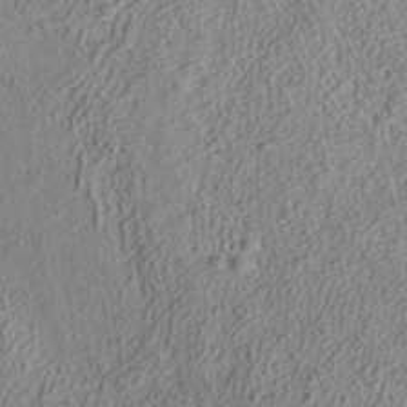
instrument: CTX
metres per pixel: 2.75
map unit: ANa
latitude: 37.8395
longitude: 16.7652
